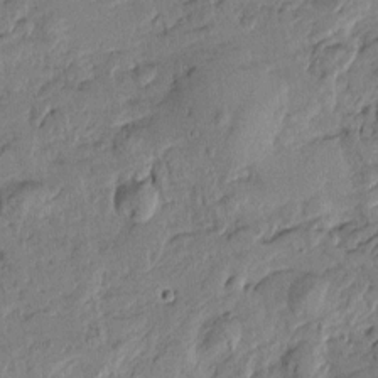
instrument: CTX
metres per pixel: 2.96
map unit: Htu
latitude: -0.6519
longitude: -176.3089
